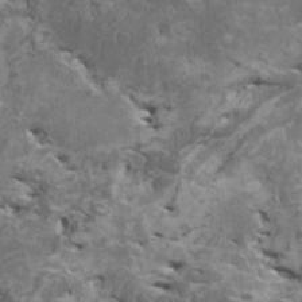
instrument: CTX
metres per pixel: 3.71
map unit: HNhu
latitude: 0.1955
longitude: 4.1416
